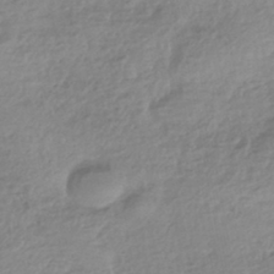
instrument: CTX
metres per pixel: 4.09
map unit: HNhu
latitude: -44.3873
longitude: 97.0298
